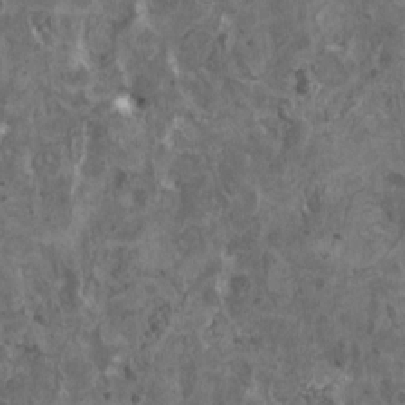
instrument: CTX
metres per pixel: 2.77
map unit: HNhu
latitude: 0.3089
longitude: 5.5210
